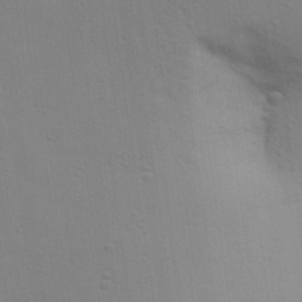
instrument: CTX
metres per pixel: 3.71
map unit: Aa
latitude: 28.4979
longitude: -147.0837
